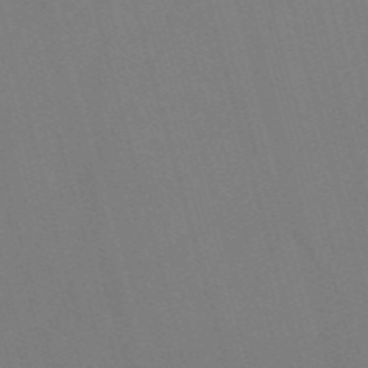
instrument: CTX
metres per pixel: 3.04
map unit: Nve
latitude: -58.0094
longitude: 62.1605
